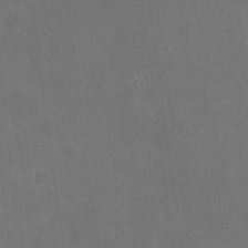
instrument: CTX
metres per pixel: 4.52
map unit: eHh
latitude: 19.5182
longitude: -67.4615
